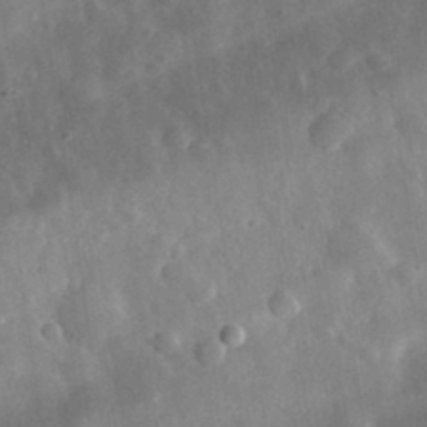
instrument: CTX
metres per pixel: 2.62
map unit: eHh
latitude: 32.4412
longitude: -78.8002
